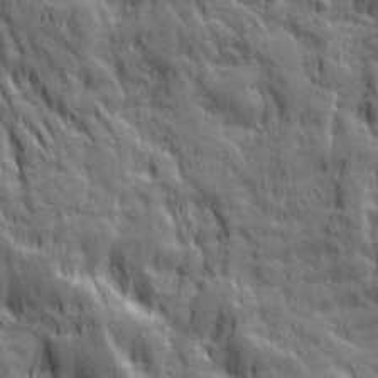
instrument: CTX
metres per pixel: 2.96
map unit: Ave
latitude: 19.9339
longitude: -134.4790
